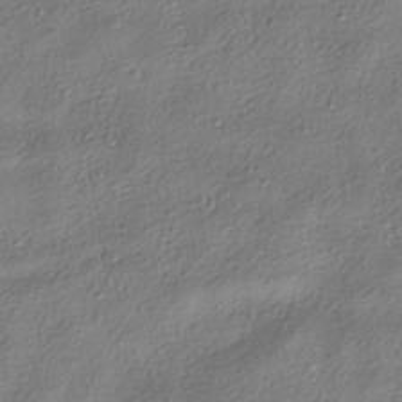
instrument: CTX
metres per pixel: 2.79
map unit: HNhu
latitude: -40.3117
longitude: 101.7099
